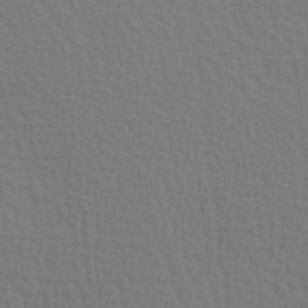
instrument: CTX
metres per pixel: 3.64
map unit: Hve
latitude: 2.1955
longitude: -125.4237
